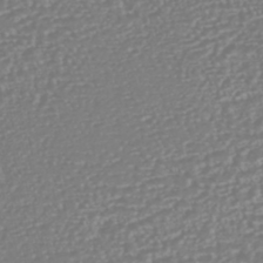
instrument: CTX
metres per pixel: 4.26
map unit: HNhu
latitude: -46.6896
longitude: 105.4265
